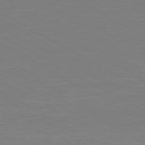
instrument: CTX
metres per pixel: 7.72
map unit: Ap
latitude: -80.3495
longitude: -59.5371
